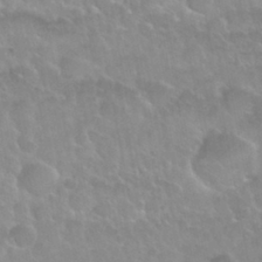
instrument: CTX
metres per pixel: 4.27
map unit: Nhu
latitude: 29.8583
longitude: -54.9703
